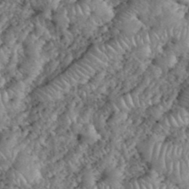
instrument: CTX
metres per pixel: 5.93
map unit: eHh
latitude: 38.3278
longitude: -57.3103
